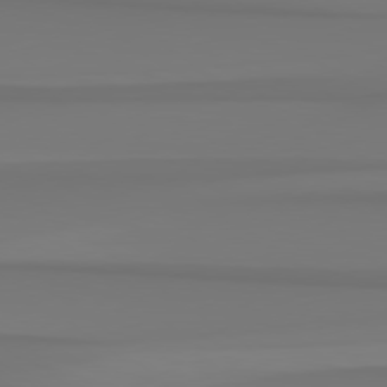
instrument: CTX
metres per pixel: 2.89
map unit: Hpe
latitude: 78.7624
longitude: -136.9136
